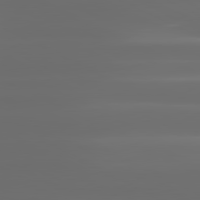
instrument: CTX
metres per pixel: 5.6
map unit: lApd
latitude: 81.1025
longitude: -136.1578
